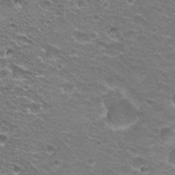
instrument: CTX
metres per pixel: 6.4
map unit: Hto
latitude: 21.3104
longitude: -32.6490
